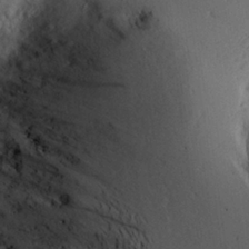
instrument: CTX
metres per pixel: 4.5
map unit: Aa
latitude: 27.5938
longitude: -135.3481
